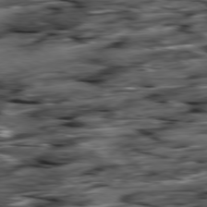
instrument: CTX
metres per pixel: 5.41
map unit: Hpe
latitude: -79.4076
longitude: -20.8191
